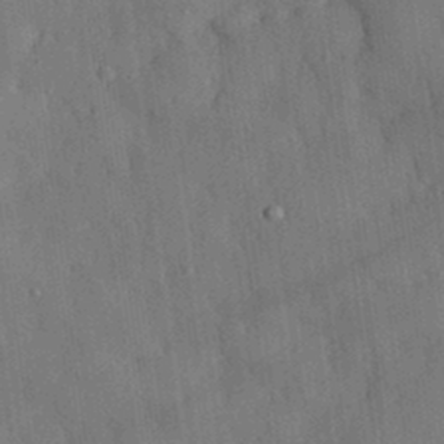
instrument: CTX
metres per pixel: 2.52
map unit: eHh
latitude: 30.4223
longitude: -76.8947
